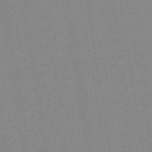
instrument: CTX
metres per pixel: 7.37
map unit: lHb
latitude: -40.1417
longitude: 67.7289
